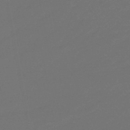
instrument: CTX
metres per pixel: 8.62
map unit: eHb
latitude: -47.8233
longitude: 87.8045
